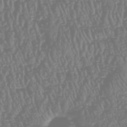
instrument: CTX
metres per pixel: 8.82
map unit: HNhu
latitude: -47.4643
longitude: 29.0298
